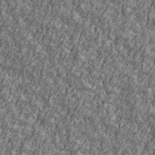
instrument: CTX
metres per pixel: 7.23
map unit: Ave
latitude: 42.1011
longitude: -111.5749
